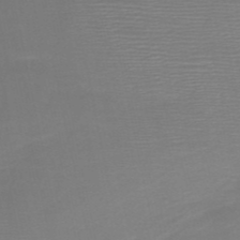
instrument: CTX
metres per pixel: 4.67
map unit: HNb
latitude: -51.4832
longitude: -46.6869
